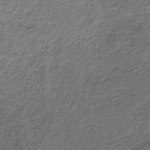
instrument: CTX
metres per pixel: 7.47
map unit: HNb
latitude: -34.3117
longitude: 60.6707
